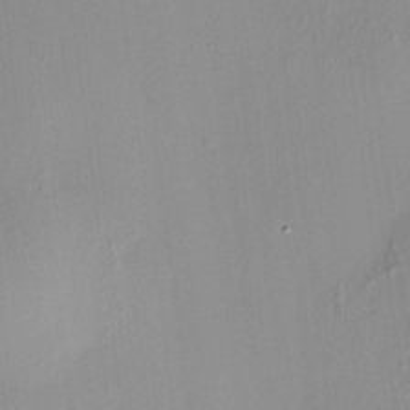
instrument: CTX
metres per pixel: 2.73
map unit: HNhu
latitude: 7.5371
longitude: 13.5399
